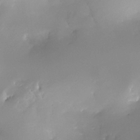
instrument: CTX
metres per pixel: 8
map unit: Nhe
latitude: -32.4062
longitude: -118.0255
